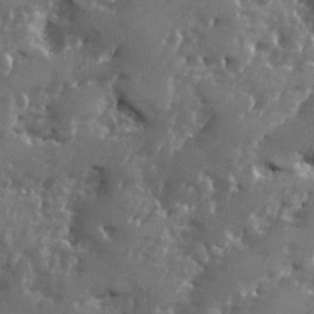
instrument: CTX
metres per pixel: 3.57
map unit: Ave
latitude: -7.7855
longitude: -117.4804
